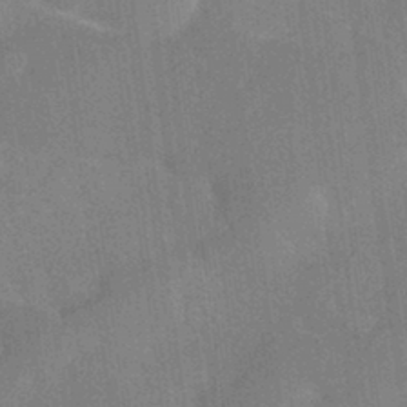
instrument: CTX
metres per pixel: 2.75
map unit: HNhu
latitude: -41.8233
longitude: 94.1227
